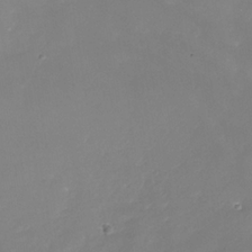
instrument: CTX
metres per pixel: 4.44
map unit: Nhe
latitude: -35.4832
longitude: -87.7638
